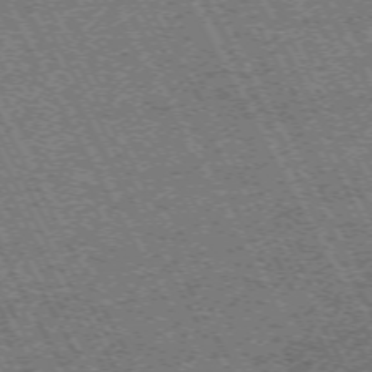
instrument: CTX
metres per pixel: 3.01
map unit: Hpe
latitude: -71.2565
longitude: 11.1431
